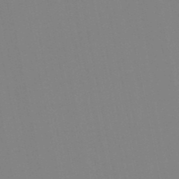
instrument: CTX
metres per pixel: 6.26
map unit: lHb
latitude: -48.4629
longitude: 70.1228
